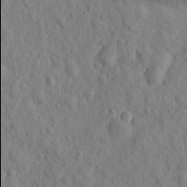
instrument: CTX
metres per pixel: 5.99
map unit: lHvf
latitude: 15.0837
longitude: 178.0094
